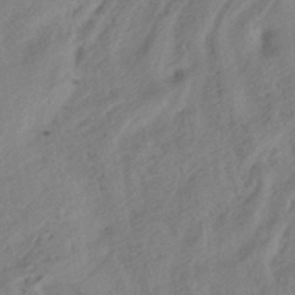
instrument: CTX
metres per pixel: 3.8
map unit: eHb
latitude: -42.9352
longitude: 85.2564
